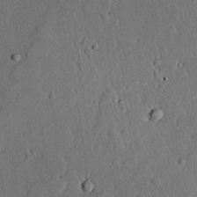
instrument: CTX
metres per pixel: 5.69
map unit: lAvf
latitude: 24.7813
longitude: -111.1592
